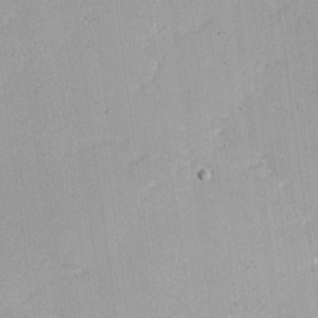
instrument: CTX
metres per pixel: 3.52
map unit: Nhu
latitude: 21.1403
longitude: -71.2915
